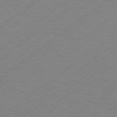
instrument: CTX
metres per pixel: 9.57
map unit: Hpe
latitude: 78.8191
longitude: -120.3468
